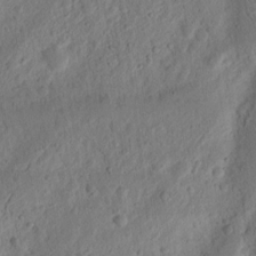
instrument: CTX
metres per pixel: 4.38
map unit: Ht
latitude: 12.1389
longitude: -74.9892
